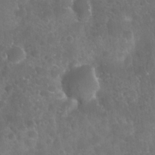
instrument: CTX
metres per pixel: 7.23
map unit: Nhu
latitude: 27.7450
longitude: -62.3279
